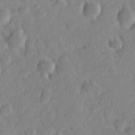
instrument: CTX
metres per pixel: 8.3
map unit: Hve
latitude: 24.4790
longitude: 144.2551
